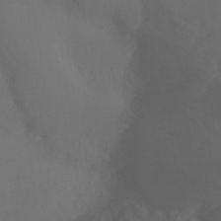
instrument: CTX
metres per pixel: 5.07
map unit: Ht
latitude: -7.4265
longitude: -27.8961
